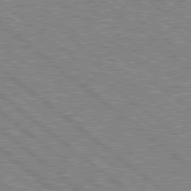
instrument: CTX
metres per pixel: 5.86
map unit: Hpe
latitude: 78.8569
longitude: -168.1956
